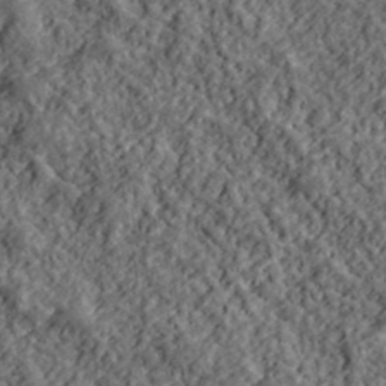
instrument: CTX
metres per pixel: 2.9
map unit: lHvf
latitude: 39.8394
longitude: -88.3279
